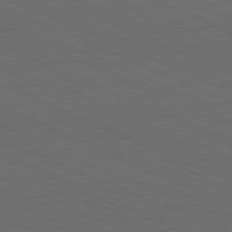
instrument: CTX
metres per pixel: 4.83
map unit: Hpe
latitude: -82.1039
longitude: 19.2376
